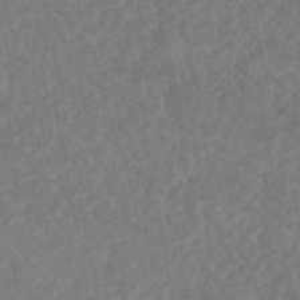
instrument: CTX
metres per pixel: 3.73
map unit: HNhu
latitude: -45.8422
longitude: 96.9353
